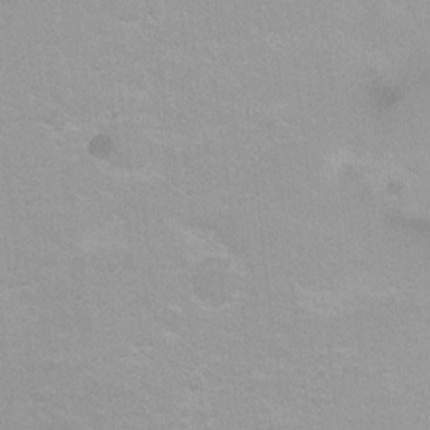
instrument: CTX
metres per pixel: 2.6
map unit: Ht
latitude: 2.8947
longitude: -33.7072
